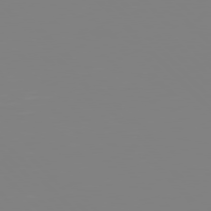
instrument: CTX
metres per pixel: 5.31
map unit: Hpe
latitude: 77.2726
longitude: -161.7072
